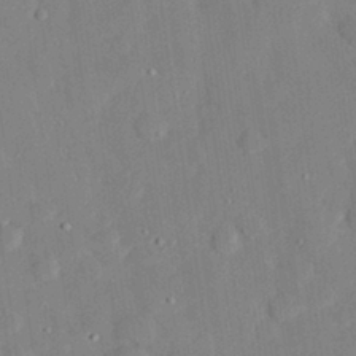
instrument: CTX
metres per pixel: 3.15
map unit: eHh
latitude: 28.3467
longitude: -81.9339
